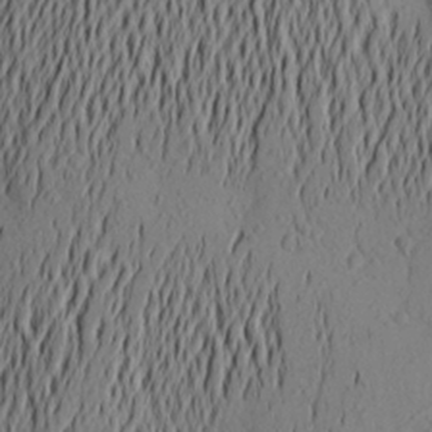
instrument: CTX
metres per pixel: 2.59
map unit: Aa
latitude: 23.4615
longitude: -145.6316
